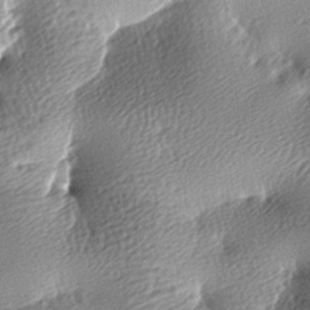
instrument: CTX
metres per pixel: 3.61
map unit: lAa
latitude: -8.9731
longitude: -126.1767
